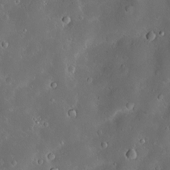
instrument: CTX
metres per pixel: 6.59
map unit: Hve
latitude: -11.3132
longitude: 174.9919
